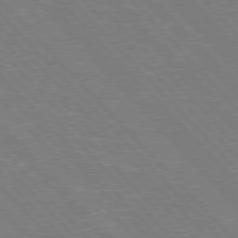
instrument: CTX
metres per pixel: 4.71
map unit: Hpe
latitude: 76.6490
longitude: -151.0647
